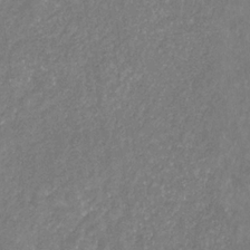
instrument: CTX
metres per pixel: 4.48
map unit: eHb
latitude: -31.1431
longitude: 70.3306
